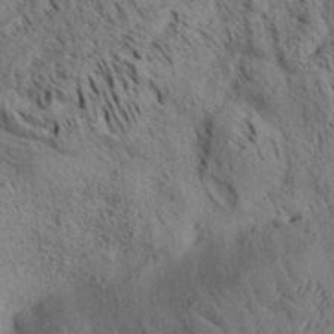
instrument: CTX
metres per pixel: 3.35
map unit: Aa
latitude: 30.8380
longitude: -138.3467
